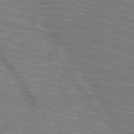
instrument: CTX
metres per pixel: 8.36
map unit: HNb
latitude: -47.5777
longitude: -45.5182
